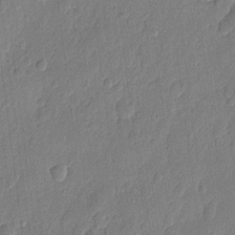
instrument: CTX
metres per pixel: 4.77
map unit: eHh
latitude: 7.2537
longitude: -73.6127
